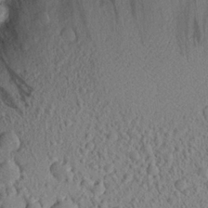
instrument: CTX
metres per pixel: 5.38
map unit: Aa
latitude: 21.6505
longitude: -143.5560
